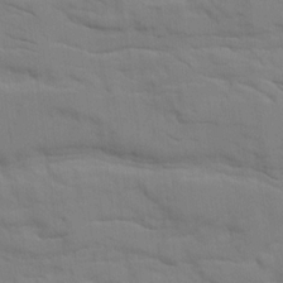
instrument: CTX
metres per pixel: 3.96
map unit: Ave
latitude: 16.8569
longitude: -129.0458
